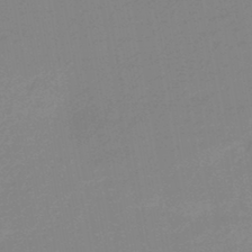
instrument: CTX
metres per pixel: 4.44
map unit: eHb
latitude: -45.0109
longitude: 90.0094
